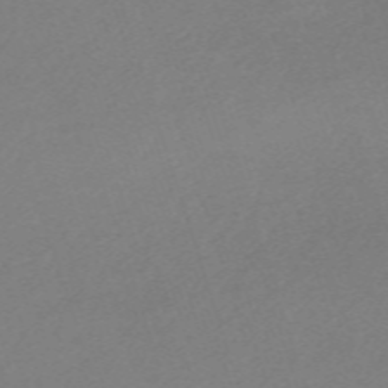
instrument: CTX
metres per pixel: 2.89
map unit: eHh
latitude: -62.1794
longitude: 53.3698
